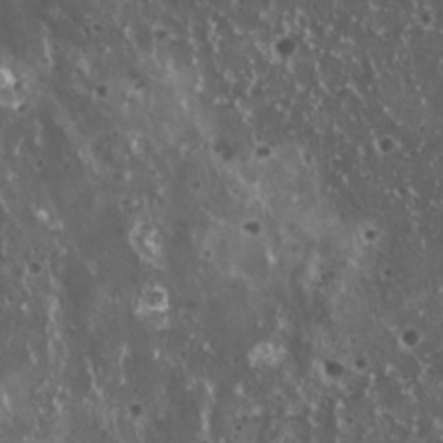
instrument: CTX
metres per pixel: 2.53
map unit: HNhu
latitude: 3.0647
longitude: 5.6533
